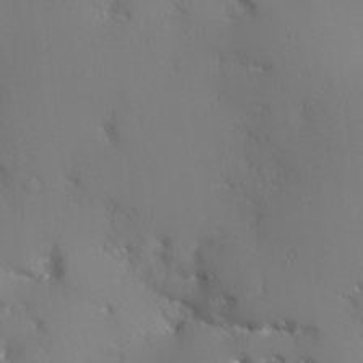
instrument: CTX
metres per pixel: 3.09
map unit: Ave
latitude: 12.3845
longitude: -101.5182
